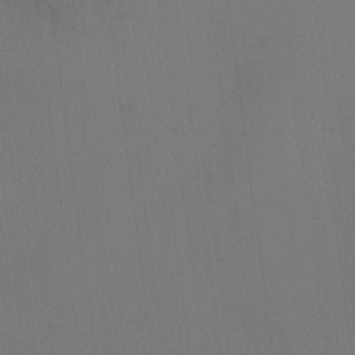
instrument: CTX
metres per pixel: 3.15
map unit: HNhu
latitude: 10.4601
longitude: 23.1053
